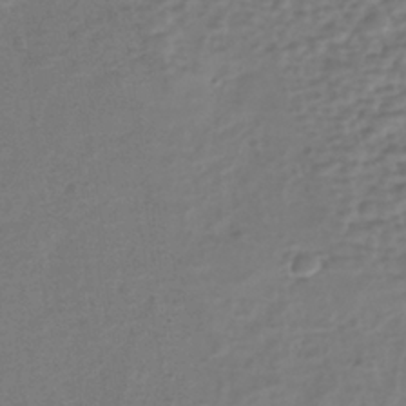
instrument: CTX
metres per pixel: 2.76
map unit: eHh
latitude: -40.1039
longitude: -28.5546
